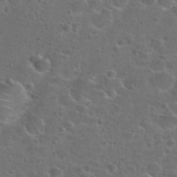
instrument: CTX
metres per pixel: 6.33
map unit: Hto
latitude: 23.8394
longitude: -46.8002
